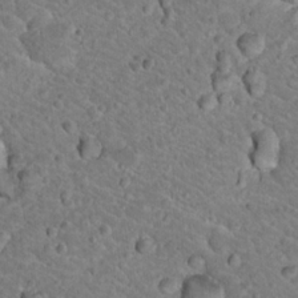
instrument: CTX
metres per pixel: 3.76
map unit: Hto
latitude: 19.1592
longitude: -33.1781
